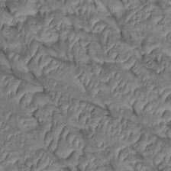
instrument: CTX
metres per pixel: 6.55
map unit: Htu
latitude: 0.5923
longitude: 147.9745
